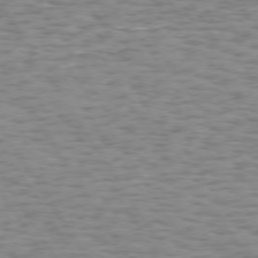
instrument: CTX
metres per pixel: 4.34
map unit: Hpe
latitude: 73.5183
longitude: -132.1011
